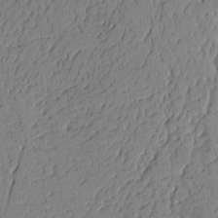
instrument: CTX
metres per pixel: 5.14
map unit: Aa
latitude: 11.1025
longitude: -128.3278
